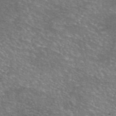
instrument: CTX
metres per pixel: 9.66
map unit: eAb
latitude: 45.7827
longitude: 106.4251
